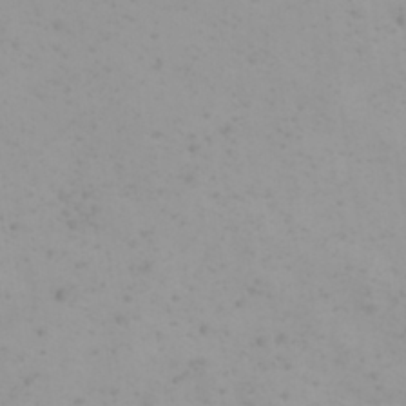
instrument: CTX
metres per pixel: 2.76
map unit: eHh
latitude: 21.6127
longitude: -64.8002
